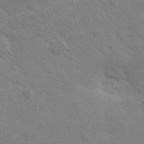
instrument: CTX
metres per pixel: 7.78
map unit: eHh
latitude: 25.9339
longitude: -65.9906
